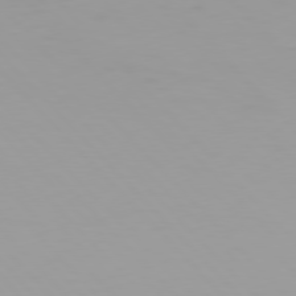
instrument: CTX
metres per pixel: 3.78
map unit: Hpe
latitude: 77.4048
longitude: -166.6679
